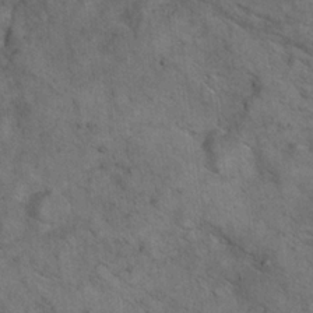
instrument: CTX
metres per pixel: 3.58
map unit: eHh
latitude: 21.4238
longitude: -60.7624
